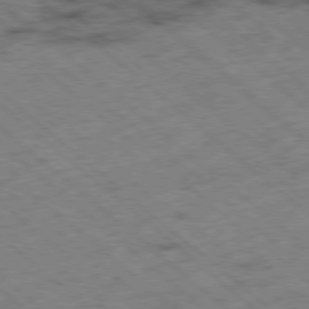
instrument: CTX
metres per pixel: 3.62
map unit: Ap
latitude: -78.6518
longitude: -49.3482
